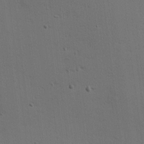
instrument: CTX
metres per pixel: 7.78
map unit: Hve
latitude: 14.3468
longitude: -90.4412
